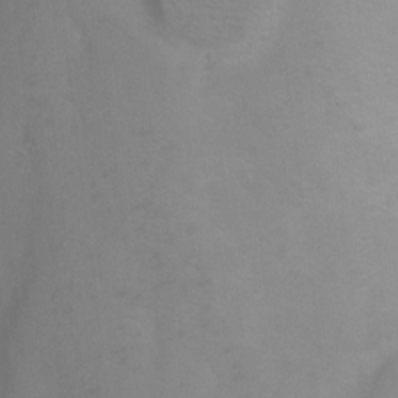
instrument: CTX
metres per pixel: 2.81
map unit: Ht
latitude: 1.9528
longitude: -35.5749
